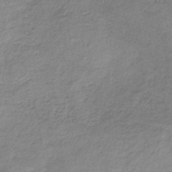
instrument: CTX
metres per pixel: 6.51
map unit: HNb
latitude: -32.8030
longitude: 58.3306
